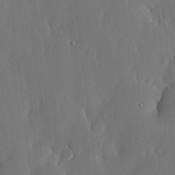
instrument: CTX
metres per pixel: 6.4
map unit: lHvf
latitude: 18.8002
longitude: -113.3293
